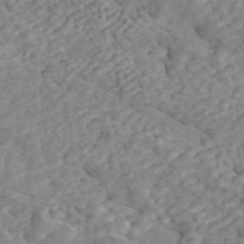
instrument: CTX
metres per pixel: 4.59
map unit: ANa
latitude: 45.1403
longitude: 24.9919
